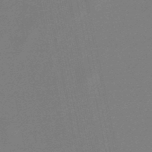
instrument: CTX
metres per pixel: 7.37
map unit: lHb
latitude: -49.3510
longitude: 71.5588
